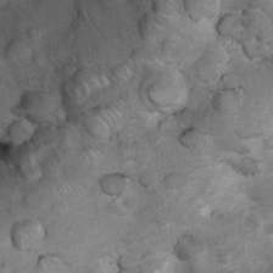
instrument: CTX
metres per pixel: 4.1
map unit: Nhu
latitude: 6.8758
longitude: -23.4426
